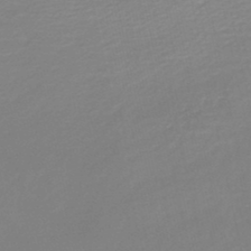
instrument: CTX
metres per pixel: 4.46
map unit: lHb
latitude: -46.5762
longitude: 64.5952
